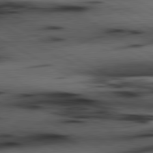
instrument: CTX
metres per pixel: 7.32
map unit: lApd
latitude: 80.5924
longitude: 157.5021
